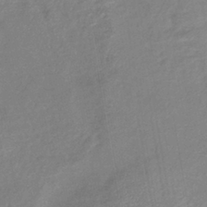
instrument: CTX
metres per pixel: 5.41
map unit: lHb
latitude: -40.7652
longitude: 72.8597
